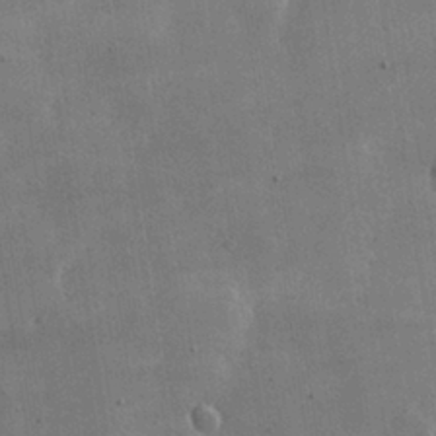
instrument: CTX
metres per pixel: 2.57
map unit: lHvf
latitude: 31.1970
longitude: -92.5168
